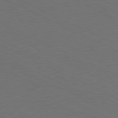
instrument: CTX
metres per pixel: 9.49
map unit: Ap
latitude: -80.8597
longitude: -60.3278
